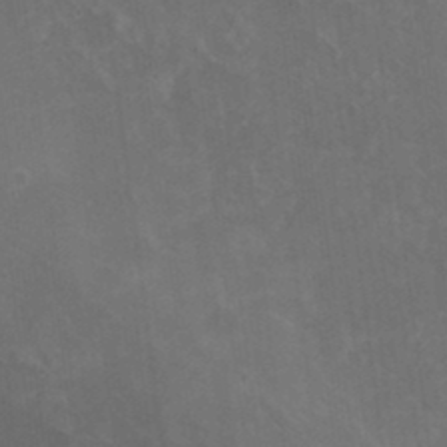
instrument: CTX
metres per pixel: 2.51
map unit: HNhu
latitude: 4.1389
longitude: -1.5749
